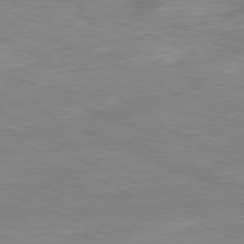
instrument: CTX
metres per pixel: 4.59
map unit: Ap
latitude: -81.2565
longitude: -96.7057
